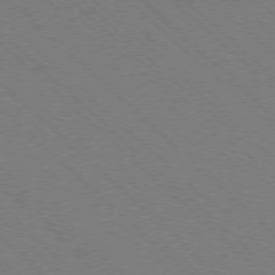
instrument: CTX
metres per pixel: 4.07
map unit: Ap
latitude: -77.3699
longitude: -65.7450
